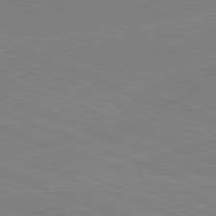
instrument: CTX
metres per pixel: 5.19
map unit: lApd
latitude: 81.9717
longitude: -158.2145
